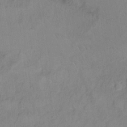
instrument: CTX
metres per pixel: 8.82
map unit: Hto
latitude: 7.2159
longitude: -35.4426
